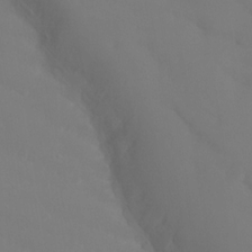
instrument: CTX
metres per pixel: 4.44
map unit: Ht
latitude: -9.7289
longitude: -45.8016
